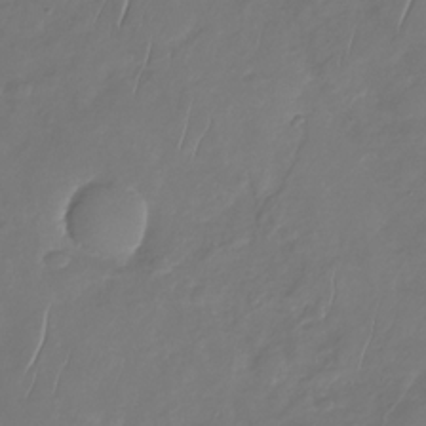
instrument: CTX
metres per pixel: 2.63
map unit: Nhu
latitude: -30.2172
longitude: -59.0836
